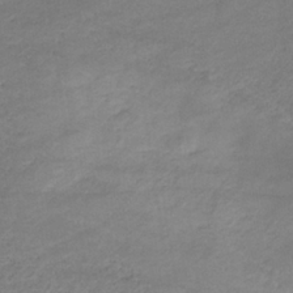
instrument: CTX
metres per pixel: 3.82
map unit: eHb
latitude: -32.3118
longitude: 68.2172
